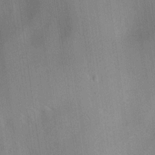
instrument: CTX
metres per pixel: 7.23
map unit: lAa
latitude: 17.7639
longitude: -138.3278
